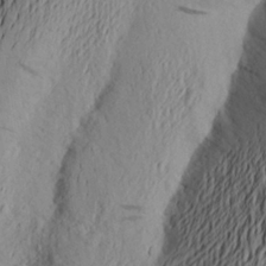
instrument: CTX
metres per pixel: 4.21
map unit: Aa
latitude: 24.0822
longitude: -149.6127
